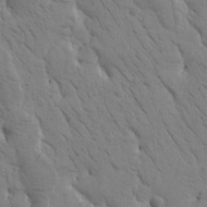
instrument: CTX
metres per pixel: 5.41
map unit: Htu
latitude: -1.4266
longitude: 174.2928
